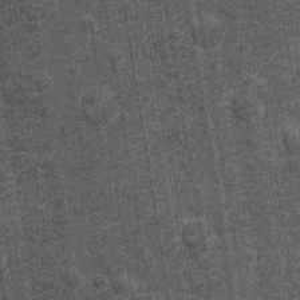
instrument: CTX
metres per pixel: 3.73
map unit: Nhu
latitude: -12.8597
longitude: -22.3656
